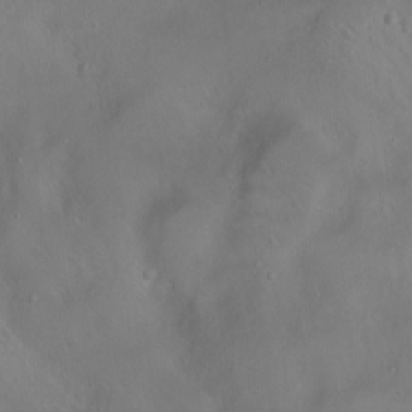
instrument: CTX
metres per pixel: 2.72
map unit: Ht
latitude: 0.3467
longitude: -44.9891
